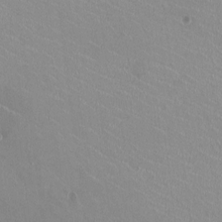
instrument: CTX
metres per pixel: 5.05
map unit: HNhu
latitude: -0.8786
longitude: -2.1955
